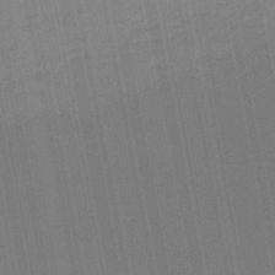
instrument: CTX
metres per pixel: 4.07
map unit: lHb
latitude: -47.4454
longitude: 68.4440
